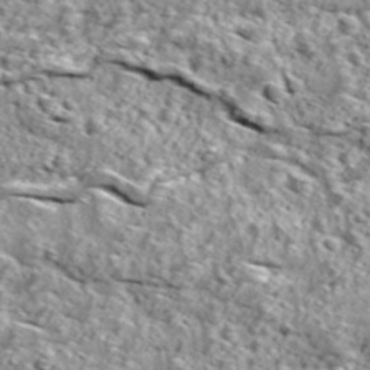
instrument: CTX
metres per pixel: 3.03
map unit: Ave
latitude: 18.5923
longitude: -134.9513
